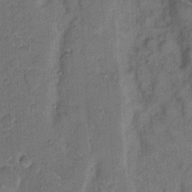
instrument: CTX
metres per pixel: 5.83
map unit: Hto
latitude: 8.4034
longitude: -61.5749
